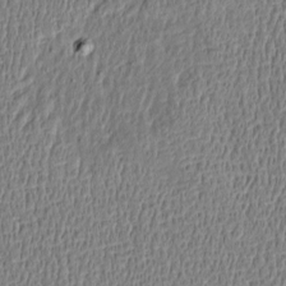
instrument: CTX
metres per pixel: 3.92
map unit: Htu
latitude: -5.1809
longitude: 175.7099
